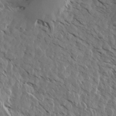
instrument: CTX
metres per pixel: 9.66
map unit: Aa
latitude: 14.0255
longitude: -142.8947
